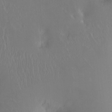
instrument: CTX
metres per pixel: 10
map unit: Ht
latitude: -15.1243
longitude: -41.6693
